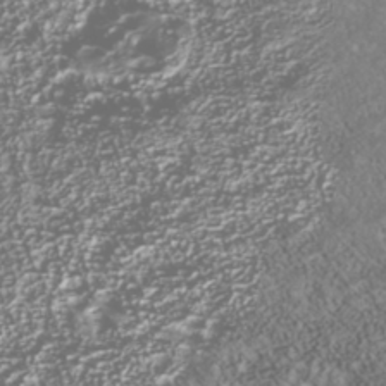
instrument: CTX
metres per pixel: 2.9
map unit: Nhu
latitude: -40.3495
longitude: -83.6127
